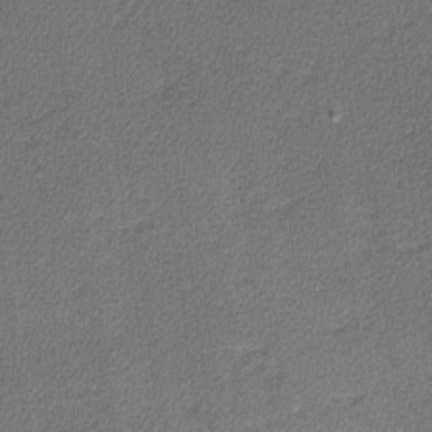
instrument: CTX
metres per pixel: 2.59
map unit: lHvf
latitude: -11.5021
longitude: -99.3670
